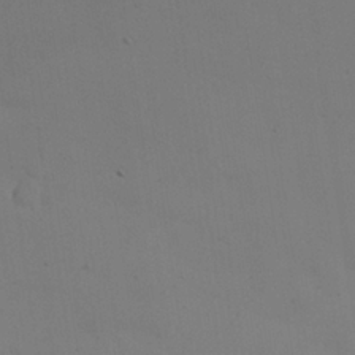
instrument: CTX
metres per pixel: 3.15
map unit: Nhu
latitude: 25.5938
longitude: -71.2726
